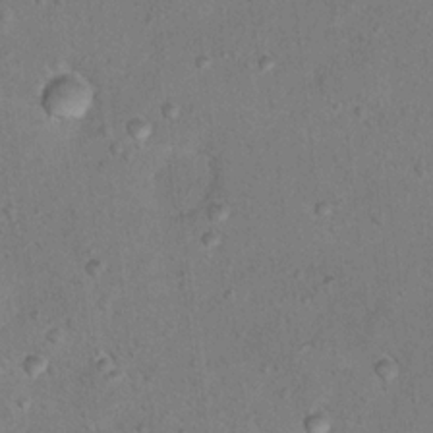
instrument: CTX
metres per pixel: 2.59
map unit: Nhu
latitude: 13.3860
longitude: -36.6302
